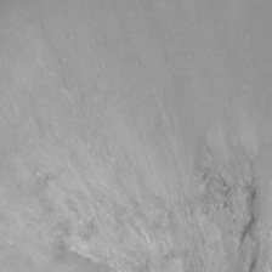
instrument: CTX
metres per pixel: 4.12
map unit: Hto
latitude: -6.1228
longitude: -35.1970
